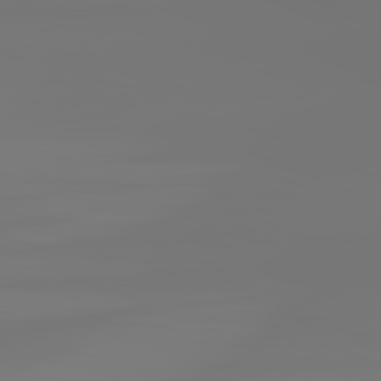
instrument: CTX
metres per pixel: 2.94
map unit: lApd
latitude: 81.9339
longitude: -153.6505
